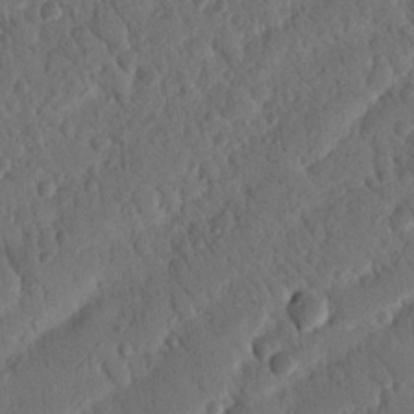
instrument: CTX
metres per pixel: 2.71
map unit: Nhu
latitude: 19.2726
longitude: -78.2145
